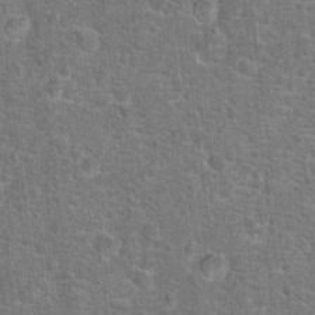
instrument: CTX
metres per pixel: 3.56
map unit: Hto
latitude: 17.3860
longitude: -42.7057
